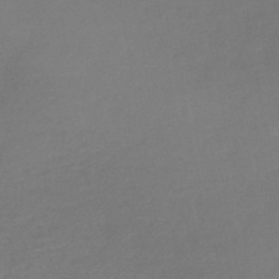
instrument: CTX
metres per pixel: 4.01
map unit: lHb
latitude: -45.1620
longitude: 58.8974
